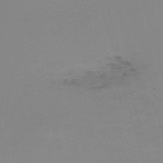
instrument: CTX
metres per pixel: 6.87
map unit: eHh
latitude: -61.7289
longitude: 50.8219
